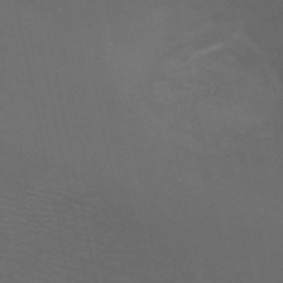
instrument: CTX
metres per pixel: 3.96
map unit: HNb
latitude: -50.9542
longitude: -43.3293
